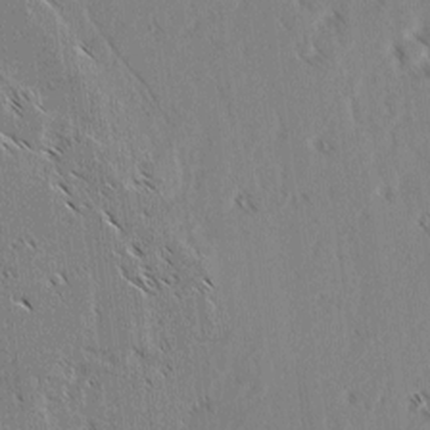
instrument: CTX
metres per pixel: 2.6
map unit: lAvf
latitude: 2.8947
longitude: -105.3293
